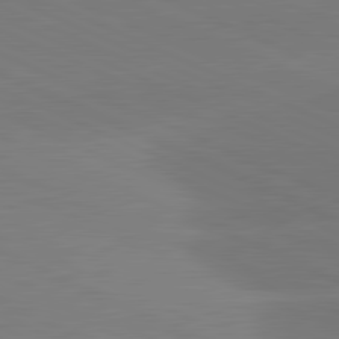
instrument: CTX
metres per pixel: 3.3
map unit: lApd
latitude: 81.5938
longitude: -155.1781
